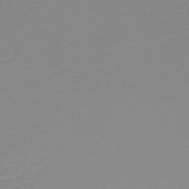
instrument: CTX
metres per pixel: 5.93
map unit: lHb
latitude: -44.2362
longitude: 55.7856
